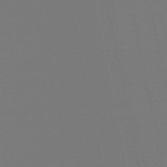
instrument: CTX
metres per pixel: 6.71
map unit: eHb
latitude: -49.8801
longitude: 79.0108
